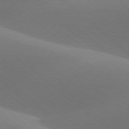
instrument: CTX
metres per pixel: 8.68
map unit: lApd
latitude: 77.9717
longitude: -51.5938
